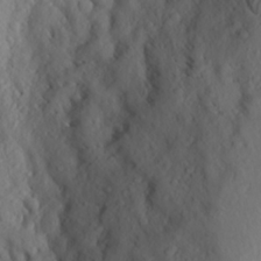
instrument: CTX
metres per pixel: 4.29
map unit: Aa
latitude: 25.9150
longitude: -146.9514
